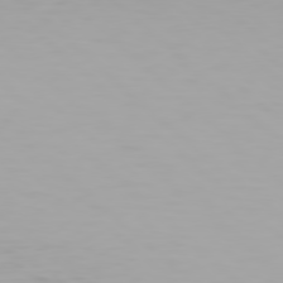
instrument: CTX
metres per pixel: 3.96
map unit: Hpe
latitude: 78.1200
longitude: -137.4238
